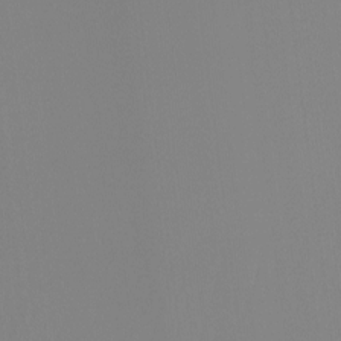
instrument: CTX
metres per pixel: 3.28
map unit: Ht
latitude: -4.6518
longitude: -62.0633
